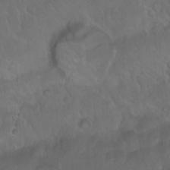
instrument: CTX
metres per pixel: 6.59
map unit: Nhu
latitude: 23.2159
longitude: -62.8380
